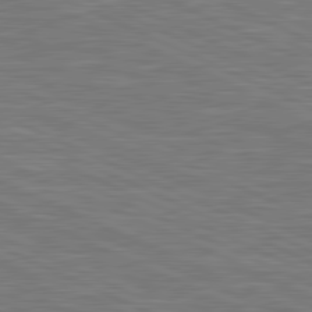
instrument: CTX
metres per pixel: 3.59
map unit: lApd
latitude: 81.4426
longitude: -167.9717
